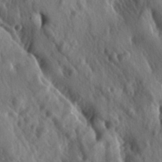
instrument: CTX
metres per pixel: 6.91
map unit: lAa
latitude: -5.1242
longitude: -125.1592
